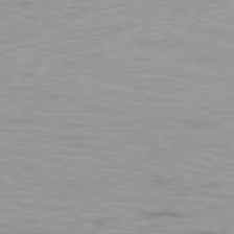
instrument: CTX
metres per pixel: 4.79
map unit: Ap
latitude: -76.8786
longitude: -81.2726
